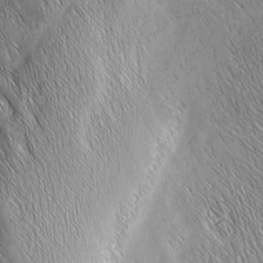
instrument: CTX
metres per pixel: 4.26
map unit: Nhu
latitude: -6.5384
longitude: -151.7260
